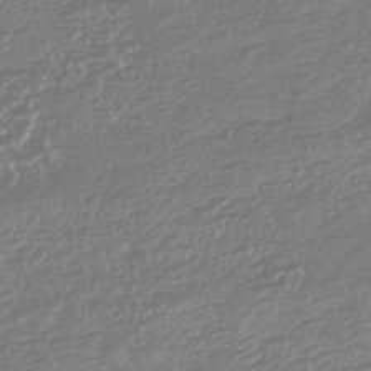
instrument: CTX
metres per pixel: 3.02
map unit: HNhu
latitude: -44.8030
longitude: 100.8219
